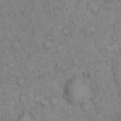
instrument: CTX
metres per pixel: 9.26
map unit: Hto
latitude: 13.5938
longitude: -58.0633
